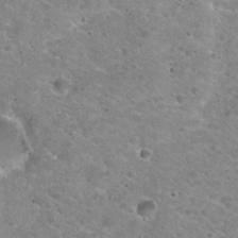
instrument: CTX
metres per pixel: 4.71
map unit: Nhu
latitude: 29.3859
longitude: -49.4048
